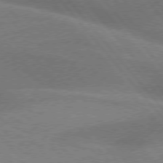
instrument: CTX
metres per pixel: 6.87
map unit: lApd
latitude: 76.1955
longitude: -61.6505
